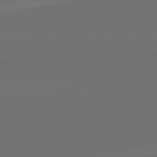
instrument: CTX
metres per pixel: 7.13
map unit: lApd
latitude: 82.3089
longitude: -160.4790
